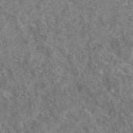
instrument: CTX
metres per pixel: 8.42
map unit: eAb
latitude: 43.0459
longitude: 109.1620
